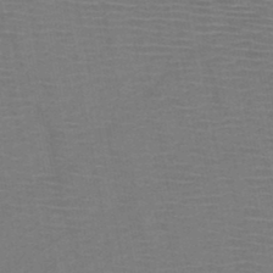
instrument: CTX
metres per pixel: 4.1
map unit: HNb
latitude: -46.5007
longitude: -40.2711
